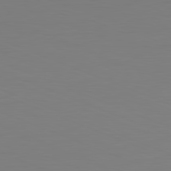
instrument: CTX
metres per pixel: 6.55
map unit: Hpe
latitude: -82.1228
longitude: 7.5021
